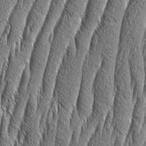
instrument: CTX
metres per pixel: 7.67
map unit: Aa
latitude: 8.0822
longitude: -129.9339
